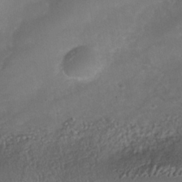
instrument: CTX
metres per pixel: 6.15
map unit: Nhe
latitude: -38.0661
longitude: -113.4993
